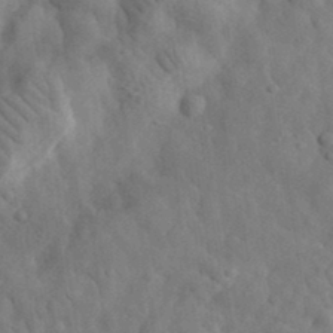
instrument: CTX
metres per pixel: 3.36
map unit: eHh
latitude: 34.6301
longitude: -78.3090
